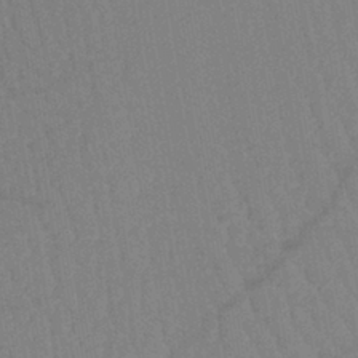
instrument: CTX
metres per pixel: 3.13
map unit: lHb
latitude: -41.9367
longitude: 67.7666
